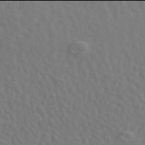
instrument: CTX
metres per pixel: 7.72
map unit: ANa
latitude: 49.9906
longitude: -81.7450
